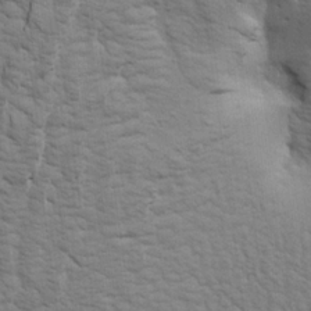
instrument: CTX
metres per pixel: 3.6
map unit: Aa
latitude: 19.4048
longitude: -141.8772
